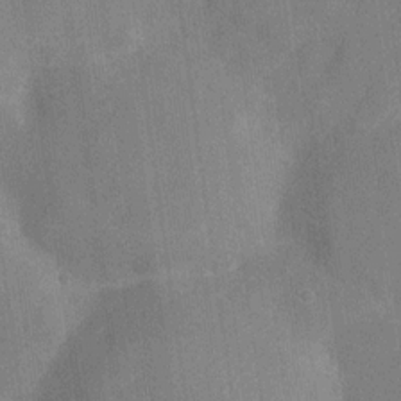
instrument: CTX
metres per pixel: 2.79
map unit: Hve
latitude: -28.1039
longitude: 92.6896
